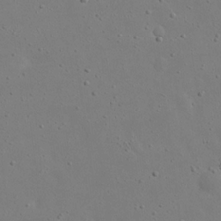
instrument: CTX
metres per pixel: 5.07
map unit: eHh
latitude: 19.0836
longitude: -71.5371
